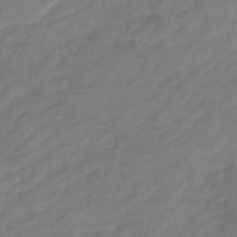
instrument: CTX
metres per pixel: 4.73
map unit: Nhe
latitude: -46.9541
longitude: 152.7085
